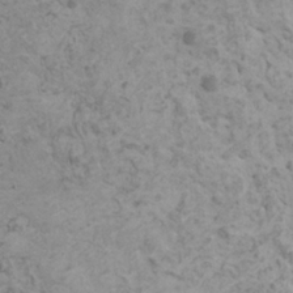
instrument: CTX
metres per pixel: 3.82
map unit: HNhu
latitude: -0.6708
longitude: 2.3117
